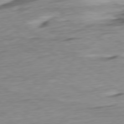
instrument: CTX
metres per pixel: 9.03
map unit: Ap
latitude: -76.6518
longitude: -76.2333
